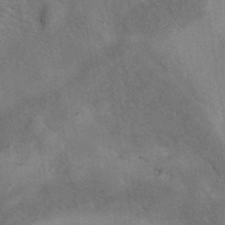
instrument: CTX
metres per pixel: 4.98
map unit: eAb
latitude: 40.3278
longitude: 106.6897
